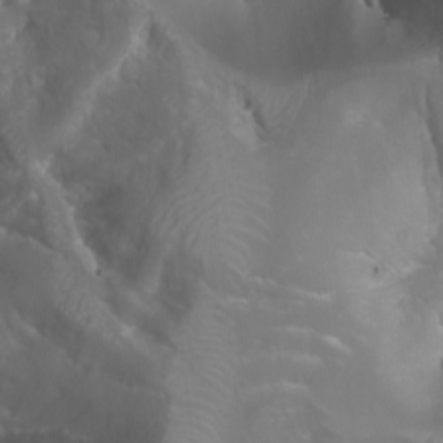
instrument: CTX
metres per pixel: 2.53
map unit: Nhu
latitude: -9.9745
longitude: -69.4804
